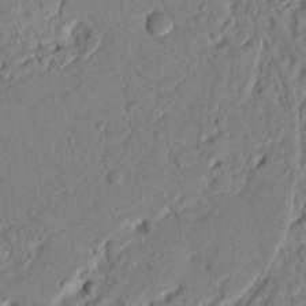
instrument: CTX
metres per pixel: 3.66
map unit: Nhu
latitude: 20.7435
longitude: -77.2348
